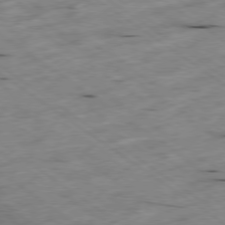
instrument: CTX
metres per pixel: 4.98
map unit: Hpe
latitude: -78.5951
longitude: -21.6505
